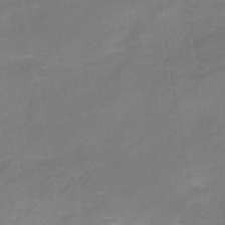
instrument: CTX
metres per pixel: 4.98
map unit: HNb
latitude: -49.4833
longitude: -39.6694
